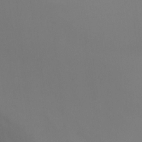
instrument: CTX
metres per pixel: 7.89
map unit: Ht
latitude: -9.4265
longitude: -32.0255
